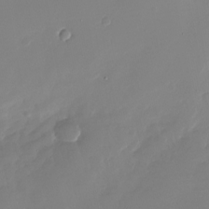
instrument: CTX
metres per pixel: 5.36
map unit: Nhu
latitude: -27.1620
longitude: -61.2726
